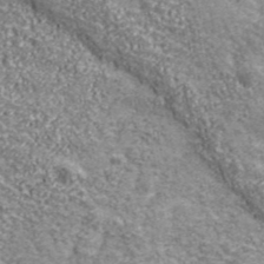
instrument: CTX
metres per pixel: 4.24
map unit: eHh
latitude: 43.6127
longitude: -90.6868
